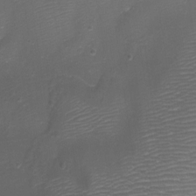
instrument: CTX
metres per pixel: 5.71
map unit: Aa
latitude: -8.4629
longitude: -71.5560
